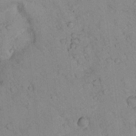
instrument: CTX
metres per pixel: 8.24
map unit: lHvf
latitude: 13.1781
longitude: 178.7085
